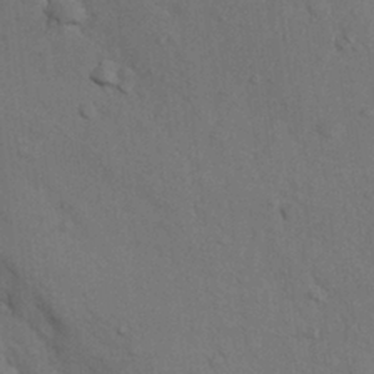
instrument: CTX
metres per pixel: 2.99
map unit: Nhu
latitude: 7.8016
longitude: -24.2144
